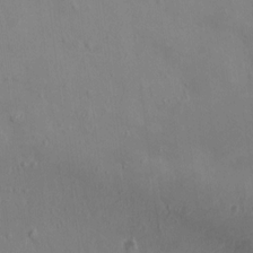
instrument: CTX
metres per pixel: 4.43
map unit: HNhu
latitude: 4.9703
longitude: 7.4643
